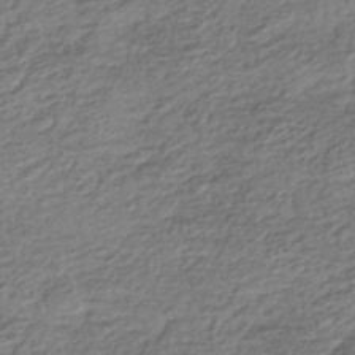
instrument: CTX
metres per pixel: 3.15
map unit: HNhu
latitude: -42.2550
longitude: 99.7666
